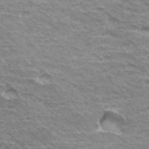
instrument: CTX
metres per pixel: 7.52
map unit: Hto
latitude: 35.7827
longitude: -42.9325
